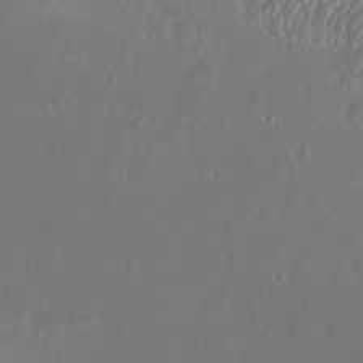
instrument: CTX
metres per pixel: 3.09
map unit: Htu
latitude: -6.9541
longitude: -74.6679
